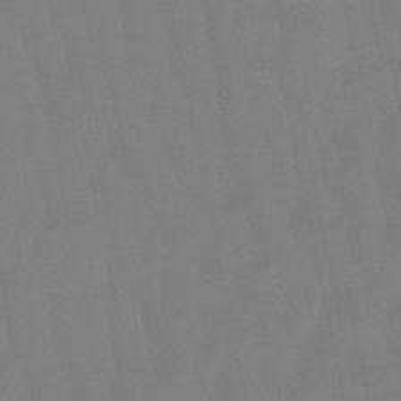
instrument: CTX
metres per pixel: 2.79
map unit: eHb
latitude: -50.3117
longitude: 77.5399
